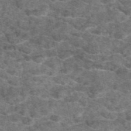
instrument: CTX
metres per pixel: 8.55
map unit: eAb
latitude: 48.8569
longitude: 107.9367
